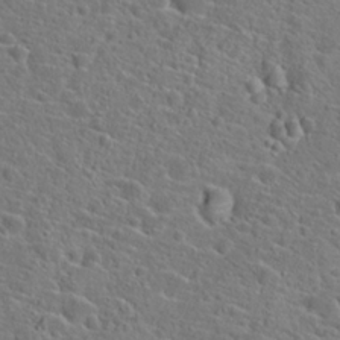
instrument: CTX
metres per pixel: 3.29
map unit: Hto
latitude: 23.0836
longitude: -45.1214
